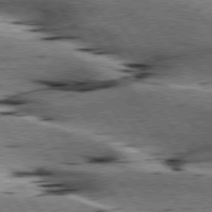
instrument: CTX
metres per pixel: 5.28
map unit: lApd
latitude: 76.6490
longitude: -60.3089
